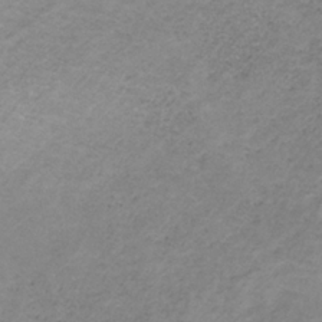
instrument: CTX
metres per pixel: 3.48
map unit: HNb
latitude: -33.5588
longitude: 57.9178
